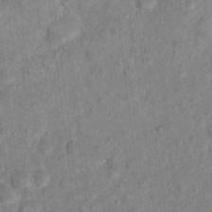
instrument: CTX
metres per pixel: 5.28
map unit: Hto
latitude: 14.2901
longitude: -37.7072
